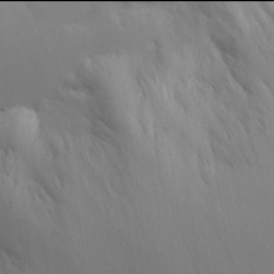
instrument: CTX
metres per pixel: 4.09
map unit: HNhu
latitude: 13.9906
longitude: 12.9920
